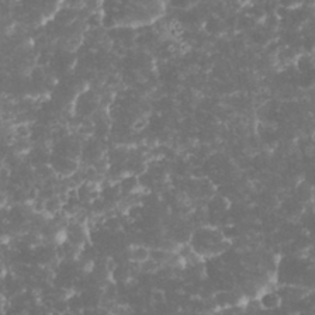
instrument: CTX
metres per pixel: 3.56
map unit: eHh
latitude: 32.1956
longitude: -64.1767
